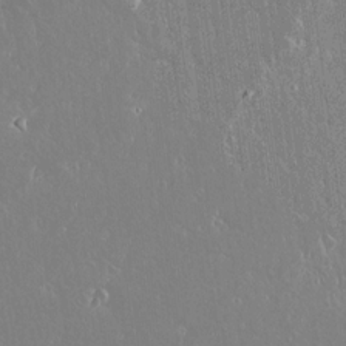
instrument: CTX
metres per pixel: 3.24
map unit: lAvf
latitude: 15.2537
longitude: -128.9136
